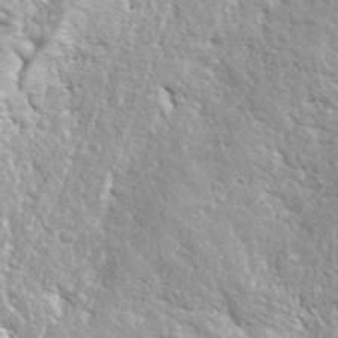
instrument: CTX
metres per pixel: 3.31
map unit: ANa
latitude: 42.4034
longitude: -87.4993
